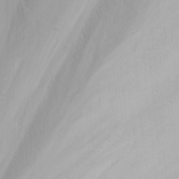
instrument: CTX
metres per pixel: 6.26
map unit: Nhu
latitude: -5.9178
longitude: -68.6112
